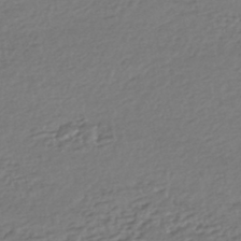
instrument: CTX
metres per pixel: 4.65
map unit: HNhu
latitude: -44.5952
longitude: 95.5588
